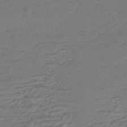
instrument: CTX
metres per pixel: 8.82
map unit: HNhu
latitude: -45.5021
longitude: 105.2565
